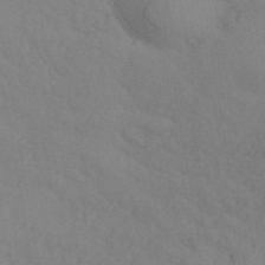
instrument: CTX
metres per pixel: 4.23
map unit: ANa
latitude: 41.9906
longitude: 54.1606
